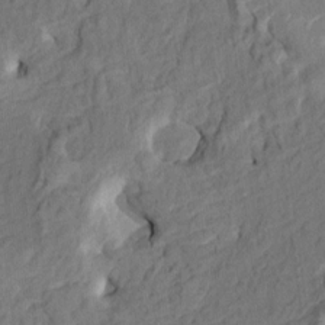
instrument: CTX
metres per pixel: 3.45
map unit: HNhu
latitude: 7.6505
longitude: -3.6316
